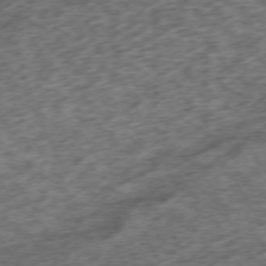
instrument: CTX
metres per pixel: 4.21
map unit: Ap
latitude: -73.1998
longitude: -70.5923
